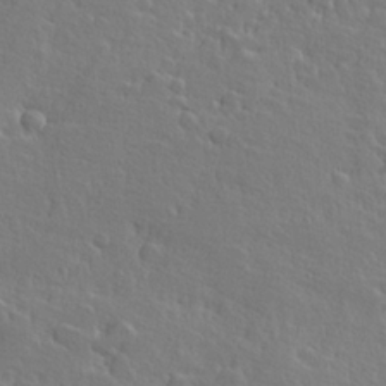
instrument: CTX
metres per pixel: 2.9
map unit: Hve
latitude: 25.7827
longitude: 144.2173
